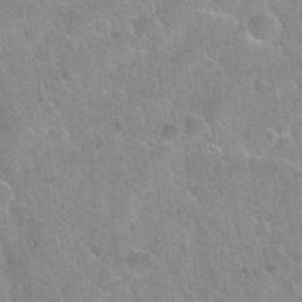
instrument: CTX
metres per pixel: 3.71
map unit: Nhu
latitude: 31.4805
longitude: -52.0255
